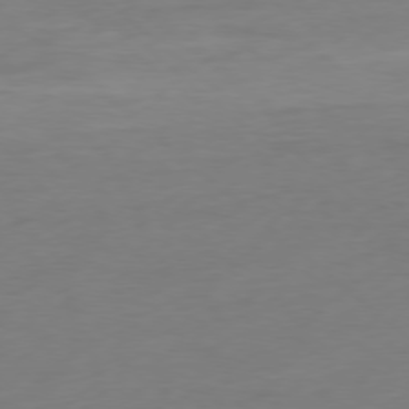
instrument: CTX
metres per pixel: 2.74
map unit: Ap
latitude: -78.5573
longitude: -59.8583
